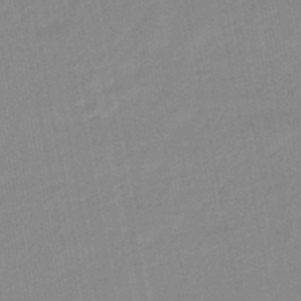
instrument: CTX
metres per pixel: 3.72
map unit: eHb
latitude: -47.7477
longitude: 88.8219
